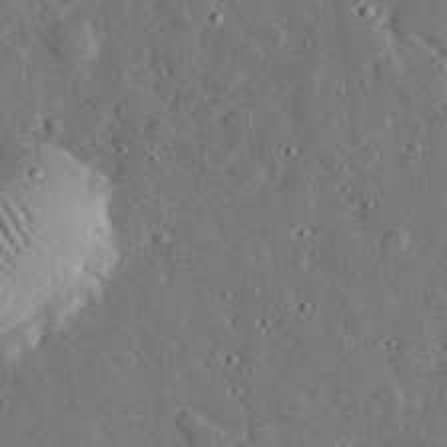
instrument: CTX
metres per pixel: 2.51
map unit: lHvf
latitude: 33.2915
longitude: -83.3481
